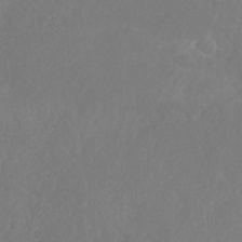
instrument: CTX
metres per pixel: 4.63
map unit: HNb
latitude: -31.0486
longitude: 63.8800
